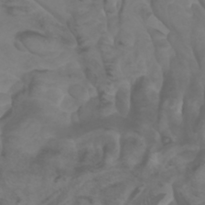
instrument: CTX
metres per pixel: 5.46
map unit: Htu
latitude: -1.1998
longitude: -77.3292
